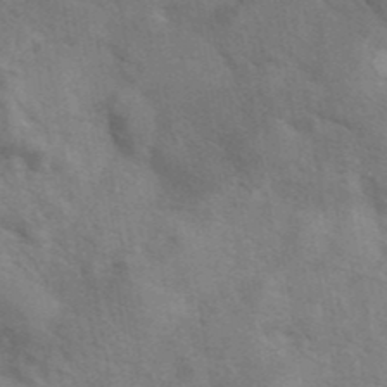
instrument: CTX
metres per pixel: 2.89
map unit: eAb
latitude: 41.7638
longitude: 108.1984
